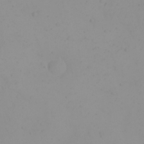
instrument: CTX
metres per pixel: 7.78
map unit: eHh
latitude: 21.6127
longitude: -64.5168
